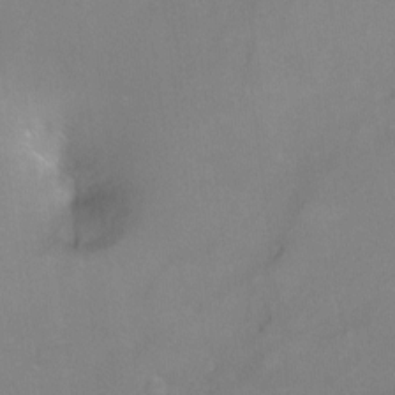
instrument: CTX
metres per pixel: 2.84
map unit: Ht
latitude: -7.0675
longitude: -34.8569
